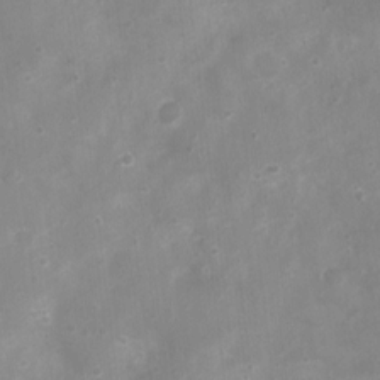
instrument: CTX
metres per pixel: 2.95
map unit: Nhu
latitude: 4.9325
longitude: -17.2159
